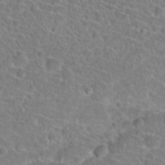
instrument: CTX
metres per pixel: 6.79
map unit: Hto
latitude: 23.3859
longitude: -45.6694
